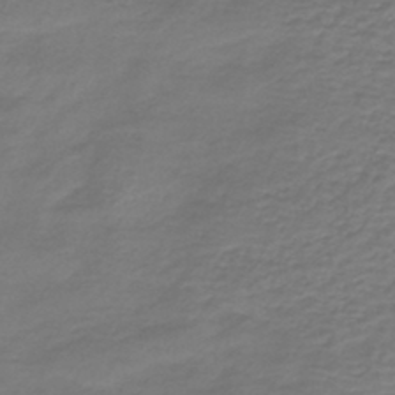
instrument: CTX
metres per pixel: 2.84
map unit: HNb
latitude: -43.1998
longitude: 52.4251
